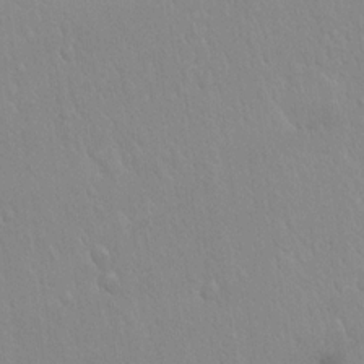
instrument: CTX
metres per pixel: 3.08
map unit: Hto
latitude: 17.4615
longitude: -58.1200
